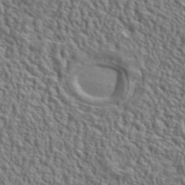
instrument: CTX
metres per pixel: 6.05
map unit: lHvf
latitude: 42.1389
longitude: -88.2523
